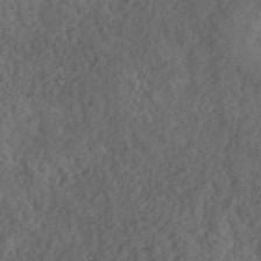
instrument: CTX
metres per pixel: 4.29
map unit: ANa
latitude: 42.3467
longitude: 51.7666
